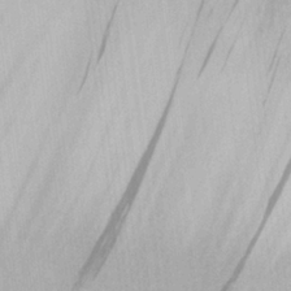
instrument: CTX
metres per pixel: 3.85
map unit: Nhu
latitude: 26.4979
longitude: -68.3467
